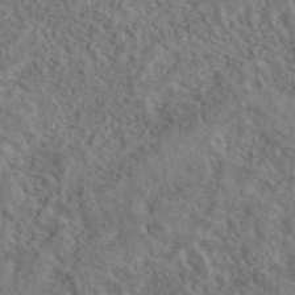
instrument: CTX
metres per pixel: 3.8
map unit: eAb
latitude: 42.7813
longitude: 108.9731
